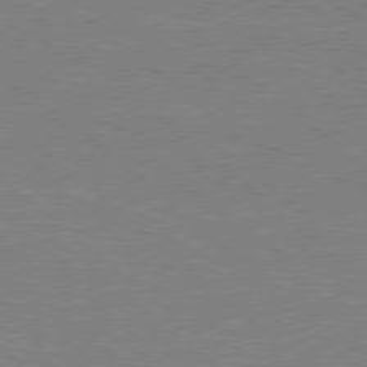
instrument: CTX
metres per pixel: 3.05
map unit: Hpe
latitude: 78.4601
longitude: -123.4804
